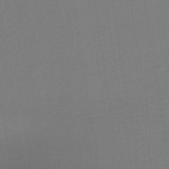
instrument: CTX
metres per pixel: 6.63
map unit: lHb
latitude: -41.1053
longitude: 64.1228
